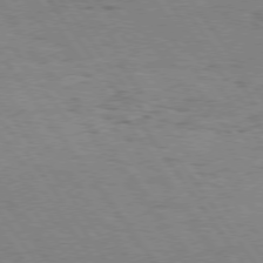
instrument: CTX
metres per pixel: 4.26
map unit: Hpe
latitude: 75.1214
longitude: -142.4979
